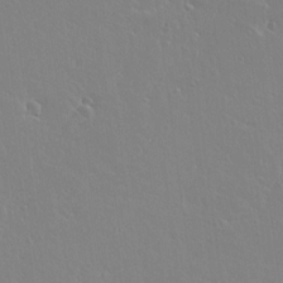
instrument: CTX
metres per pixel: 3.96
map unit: lAvf
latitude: 14.9703
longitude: -126.4223
